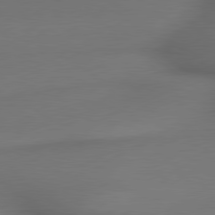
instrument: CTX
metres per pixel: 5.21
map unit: lApd
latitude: 79.5560
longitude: -173.1403
